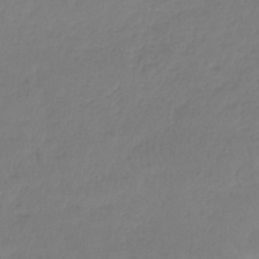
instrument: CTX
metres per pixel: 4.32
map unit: lHb
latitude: -45.0109
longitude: 70.1228
